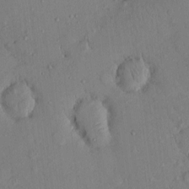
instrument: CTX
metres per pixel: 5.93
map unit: eHh
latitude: 0.0822
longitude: 16.5574
